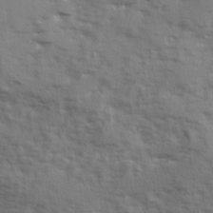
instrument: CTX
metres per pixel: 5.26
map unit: Ave
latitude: 12.2523
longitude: -101.9339
